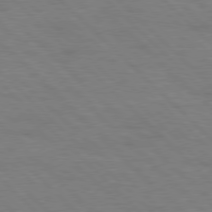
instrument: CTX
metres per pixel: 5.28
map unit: Hpe
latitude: 77.5749
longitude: -155.0647
